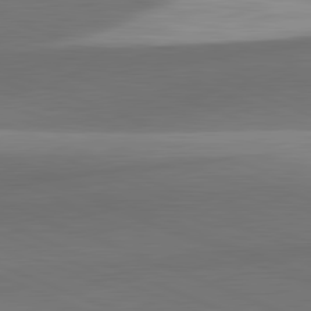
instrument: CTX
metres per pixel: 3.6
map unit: lApd
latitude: 82.1388
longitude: 142.8219
